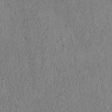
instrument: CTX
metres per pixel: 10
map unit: lAvf
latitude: 5.7827
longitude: 164.6141
